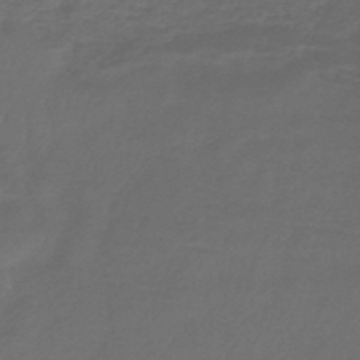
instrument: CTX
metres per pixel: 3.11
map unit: lHb
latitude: -43.9178
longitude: 74.7652
